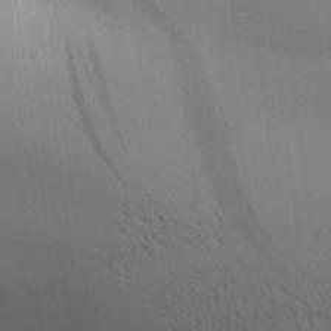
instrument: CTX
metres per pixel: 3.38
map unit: Aa
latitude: 29.3670
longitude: -139.4615
